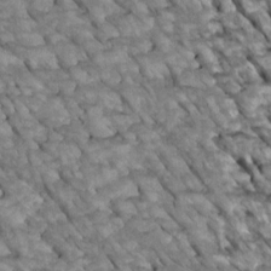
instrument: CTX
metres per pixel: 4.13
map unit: Htu
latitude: 1.8583
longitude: 144.6330
